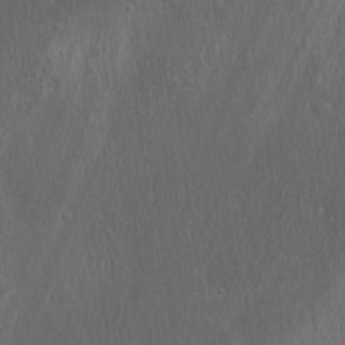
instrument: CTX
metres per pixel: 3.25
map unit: Ave
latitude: 22.3845
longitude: -136.6302
